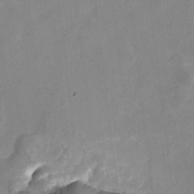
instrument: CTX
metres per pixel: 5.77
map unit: Hto
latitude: 6.2334
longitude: -31.8584
